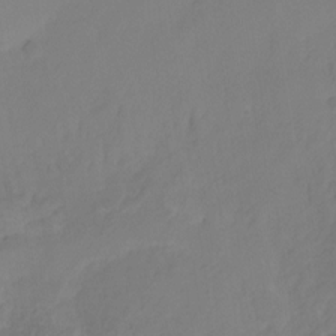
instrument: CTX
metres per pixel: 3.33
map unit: HNhu
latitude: -27.3698
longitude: 73.9745
